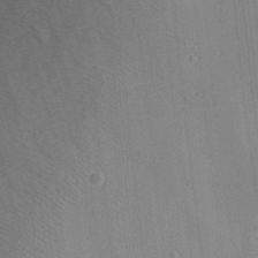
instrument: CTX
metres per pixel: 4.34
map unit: Ave
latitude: 23.4237
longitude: -136.3090
